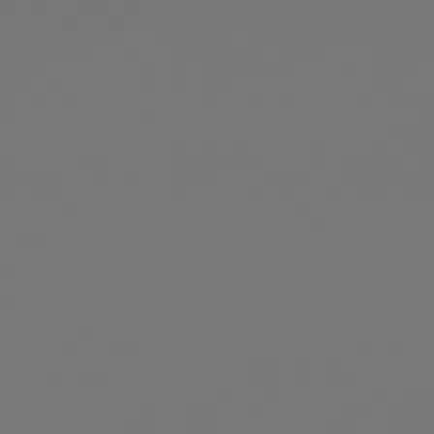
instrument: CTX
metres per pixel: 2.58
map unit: Hpe
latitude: 76.4034
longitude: -137.9150
